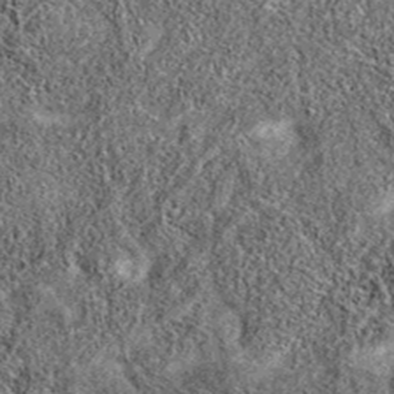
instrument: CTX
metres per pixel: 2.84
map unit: eAb
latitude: 37.6505
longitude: 106.2550
